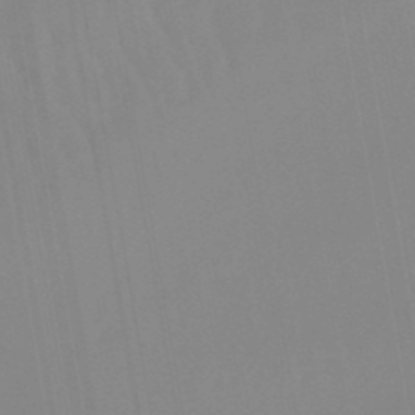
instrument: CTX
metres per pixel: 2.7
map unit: lHb
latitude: -48.1984
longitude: 76.3117
